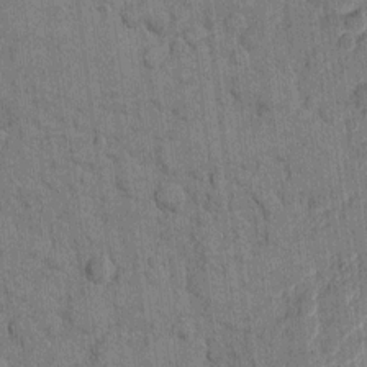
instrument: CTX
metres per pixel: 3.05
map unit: eHh
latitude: 10.4223
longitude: -66.0444
